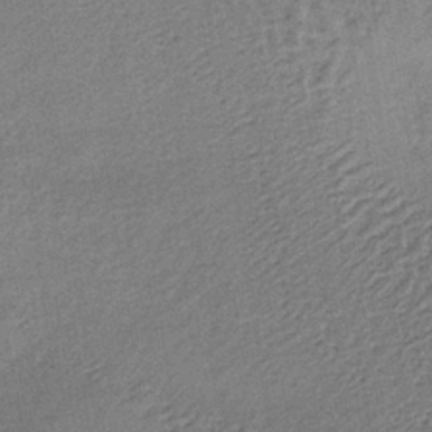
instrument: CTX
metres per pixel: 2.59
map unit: lHb
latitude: -37.7855
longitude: 60.0850
